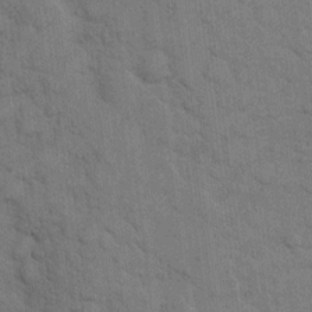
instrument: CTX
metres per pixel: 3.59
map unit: eHh
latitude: 12.1956
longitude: -65.2726
